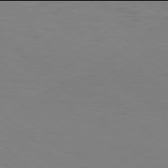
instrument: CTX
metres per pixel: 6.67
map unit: Hpe
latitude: 77.9906
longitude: -125.4804
